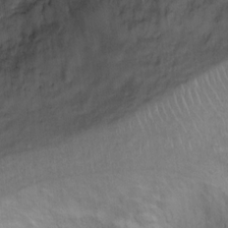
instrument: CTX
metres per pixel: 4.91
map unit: Ht
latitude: 7.5182
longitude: -30.0444
